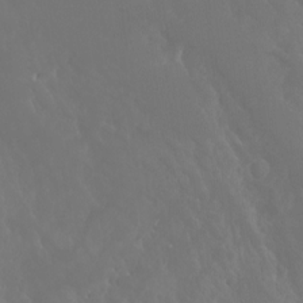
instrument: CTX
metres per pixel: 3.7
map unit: Aa
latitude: -8.6329
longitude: -78.2145
